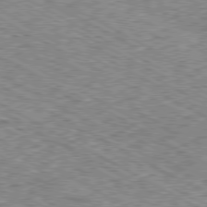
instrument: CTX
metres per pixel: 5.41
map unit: Ap
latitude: -80.5007
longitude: -49.8772
